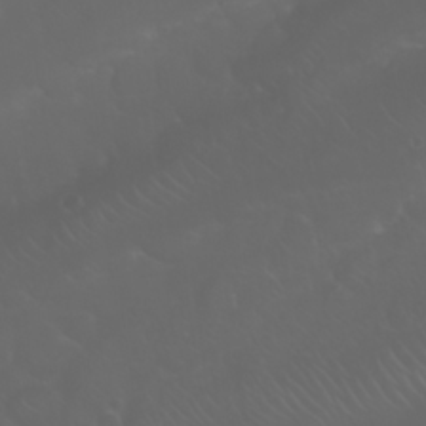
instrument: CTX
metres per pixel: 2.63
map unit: Nhu
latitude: 23.9717
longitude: -61.0080
